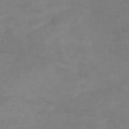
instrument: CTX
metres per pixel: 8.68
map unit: HNb
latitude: -48.7652
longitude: -38.9891
